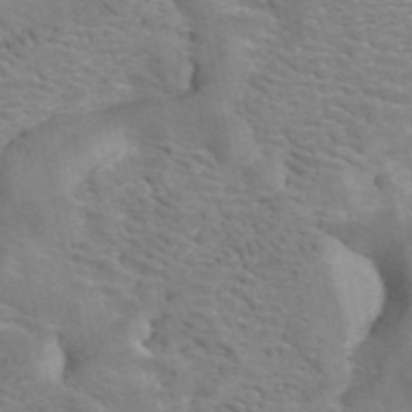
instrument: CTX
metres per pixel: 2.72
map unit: ANa
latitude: 42.2334
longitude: 14.9920
